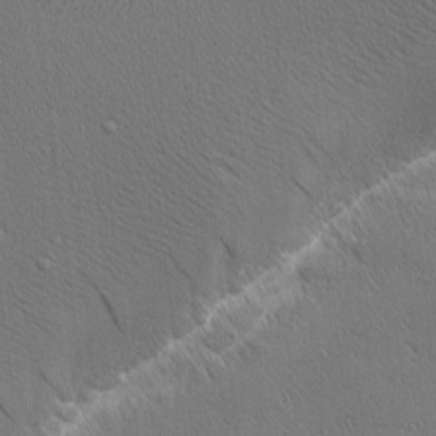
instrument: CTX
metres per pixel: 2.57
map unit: Nhu
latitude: 1.6316
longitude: -77.7260
